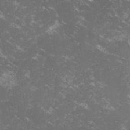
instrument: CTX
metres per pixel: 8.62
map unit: lHvf
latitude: -14.4818
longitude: -99.9528
